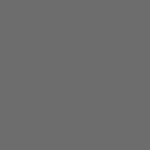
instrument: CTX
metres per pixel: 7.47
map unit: Hpe
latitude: 73.8584
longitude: -127.5938
